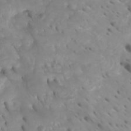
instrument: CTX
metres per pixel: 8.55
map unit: Nhu
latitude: -5.5210
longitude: -76.7813
